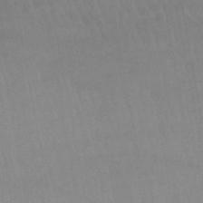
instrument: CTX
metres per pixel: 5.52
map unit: lHb
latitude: -44.6519
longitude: 73.0297
